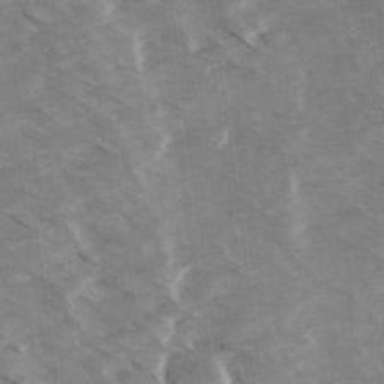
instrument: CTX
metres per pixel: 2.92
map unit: Ave
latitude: 14.2901
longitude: -103.3670
